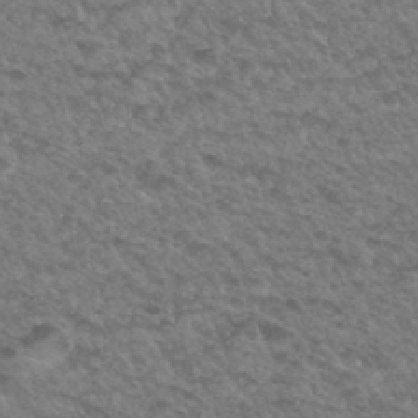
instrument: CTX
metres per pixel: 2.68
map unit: Hto
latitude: 33.2915
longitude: -49.0836
